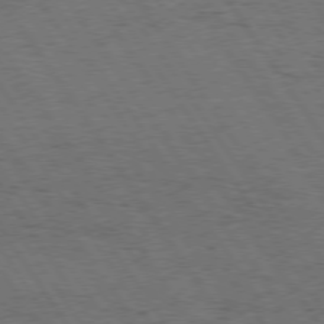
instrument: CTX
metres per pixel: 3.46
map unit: Hpe
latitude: 74.7813
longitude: -141.9150
